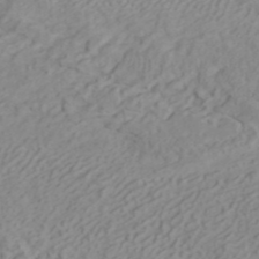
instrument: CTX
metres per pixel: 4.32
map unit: ANa
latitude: 40.0255
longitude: 34.0661
